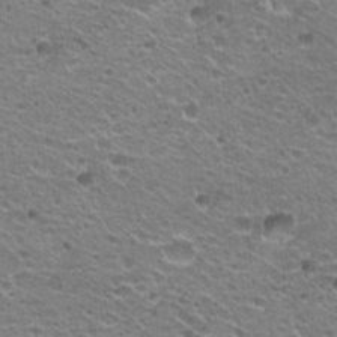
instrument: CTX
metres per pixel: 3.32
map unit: Hto
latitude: 20.9325
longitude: -32.8758
